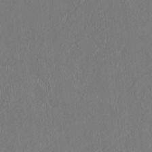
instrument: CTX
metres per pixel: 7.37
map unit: HNhu
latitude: 3.1592
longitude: -5.1214
